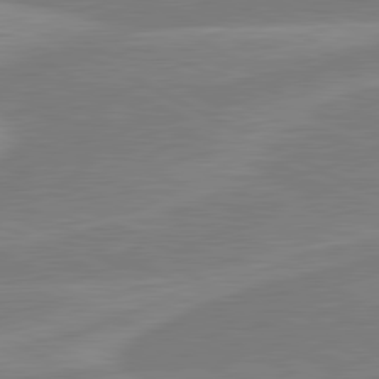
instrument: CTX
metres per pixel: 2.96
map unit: lApd
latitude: 80.9136
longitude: -169.1592
